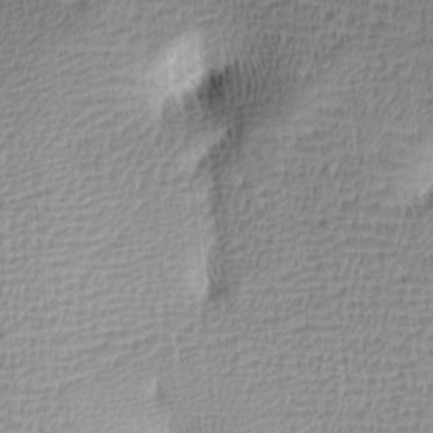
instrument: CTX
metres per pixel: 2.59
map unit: lAa
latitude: -8.9919
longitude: -124.7246
